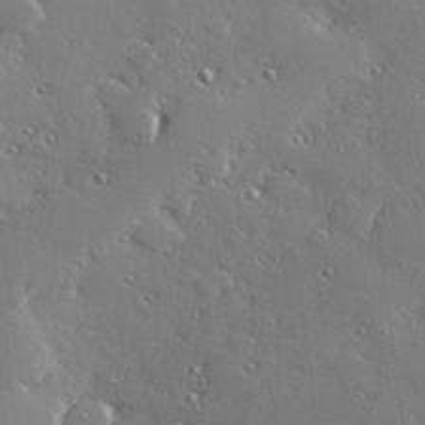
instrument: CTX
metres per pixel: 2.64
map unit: Hve
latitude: 28.4601
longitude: -91.7261
